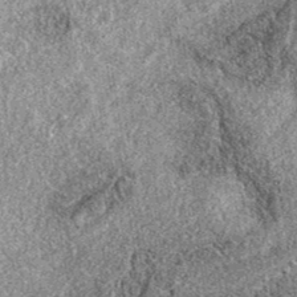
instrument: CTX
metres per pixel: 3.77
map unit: eAb
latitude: 38.9514
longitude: 108.1228
